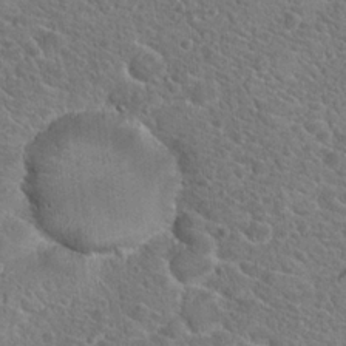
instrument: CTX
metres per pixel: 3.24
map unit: Hto
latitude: 19.2537
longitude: -33.6127
